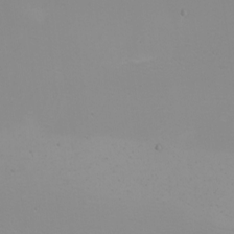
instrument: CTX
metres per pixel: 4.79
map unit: Nhu
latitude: -4.8597
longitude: -82.3467
